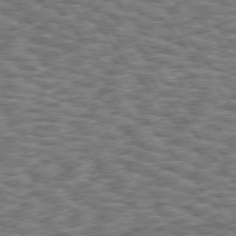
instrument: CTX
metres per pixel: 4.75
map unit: Hpe
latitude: 75.6505
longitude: -134.3845
